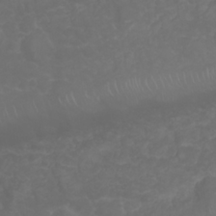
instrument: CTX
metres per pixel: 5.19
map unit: Nhu
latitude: 23.7072
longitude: -60.7624
